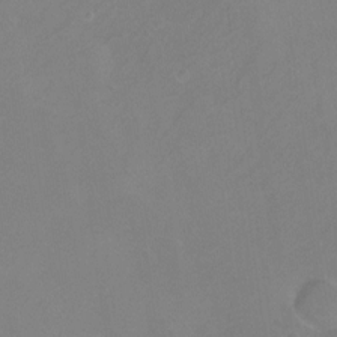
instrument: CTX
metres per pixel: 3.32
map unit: Ht
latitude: -11.1053
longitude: -44.1200
